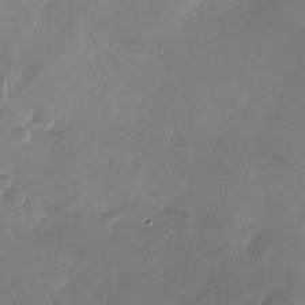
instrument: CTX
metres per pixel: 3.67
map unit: Nhu
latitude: -27.3509
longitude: -60.8380
